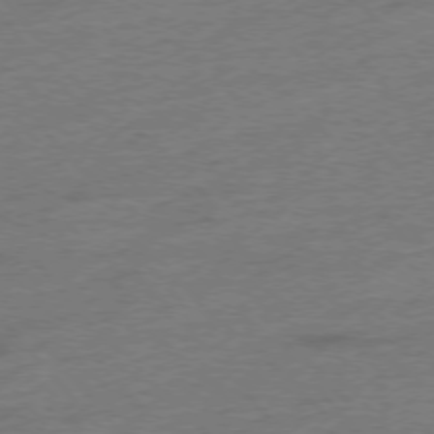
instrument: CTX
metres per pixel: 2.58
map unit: Hpe
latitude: -76.6330
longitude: -12.1578
